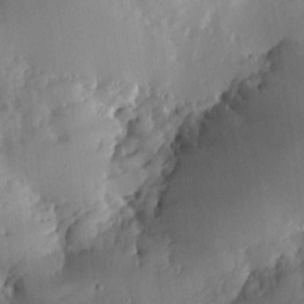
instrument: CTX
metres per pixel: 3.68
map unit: lHvf
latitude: 18.0822
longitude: -114.1388
